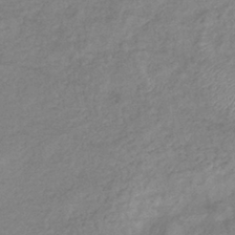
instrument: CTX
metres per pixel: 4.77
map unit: eHb
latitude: -38.5007
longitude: 78.8597
